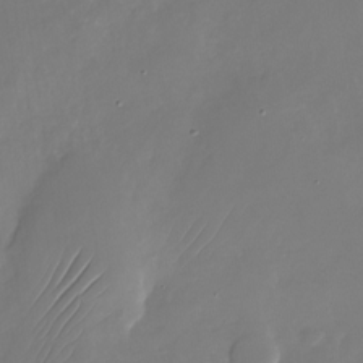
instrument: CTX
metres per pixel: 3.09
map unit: Nhu
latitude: -26.9541
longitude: -71.0269
